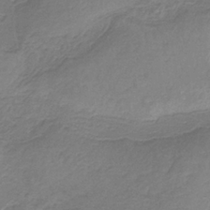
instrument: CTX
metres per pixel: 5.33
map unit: HNb
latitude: -35.1620
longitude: 55.7100
